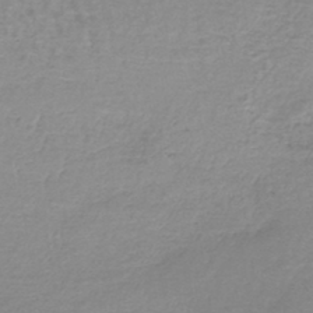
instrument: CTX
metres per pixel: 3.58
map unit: lHb
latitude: -44.3495
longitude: 73.4643
